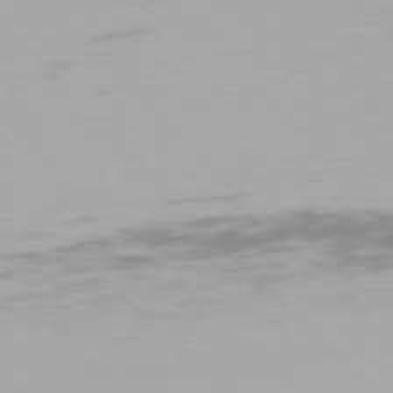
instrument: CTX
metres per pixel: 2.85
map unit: Hpe
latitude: 77.4993
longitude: -166.6301
